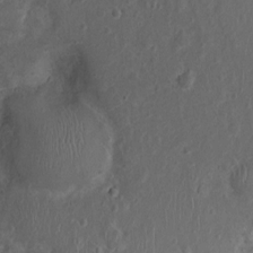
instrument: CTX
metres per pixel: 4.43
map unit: Nhu
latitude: 1.4237
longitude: -14.8947
